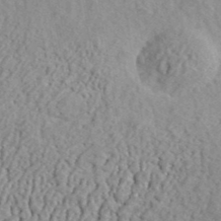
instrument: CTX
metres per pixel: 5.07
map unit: ANa
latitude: 41.1214
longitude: -86.2522
